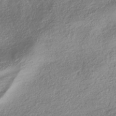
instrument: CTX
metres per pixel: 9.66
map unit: HNhu
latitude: -41.5777
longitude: 102.3117
